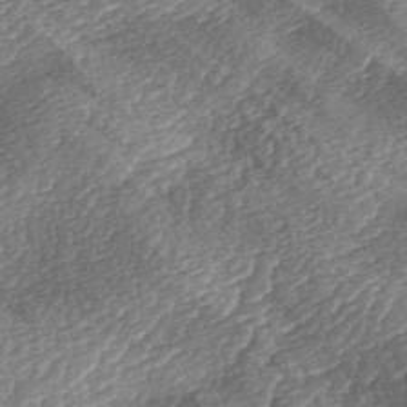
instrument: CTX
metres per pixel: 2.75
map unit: lAa
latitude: -2.8596
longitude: -127.7828
